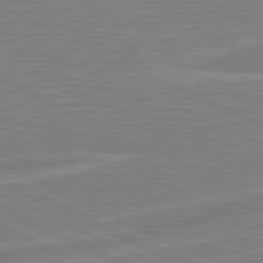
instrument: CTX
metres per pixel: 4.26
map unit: lApd
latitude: 80.9703
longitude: -170.2333
